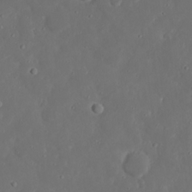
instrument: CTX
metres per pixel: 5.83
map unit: Nhu
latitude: 21.2726
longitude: -72.7625
